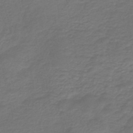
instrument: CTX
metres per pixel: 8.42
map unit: HNb
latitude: -43.4265
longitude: 52.1227
